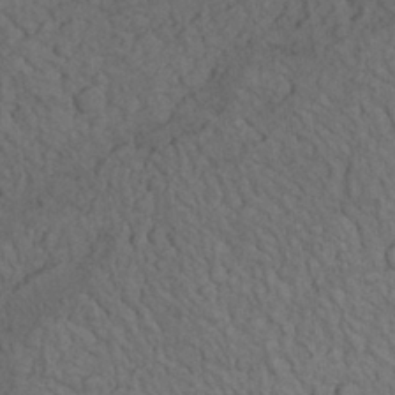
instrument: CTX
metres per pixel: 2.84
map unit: Nhu
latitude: 26.8380
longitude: -68.9703
